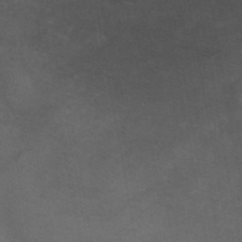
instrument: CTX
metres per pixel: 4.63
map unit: ANa
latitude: 42.3656
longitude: 54.4062
